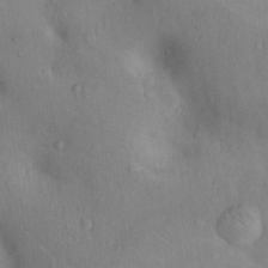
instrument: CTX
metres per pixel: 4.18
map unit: Nhu
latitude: 12.8758
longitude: -29.4993
